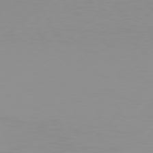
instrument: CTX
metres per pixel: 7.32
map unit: Hpe
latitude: 77.9717
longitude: -138.8758
